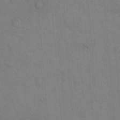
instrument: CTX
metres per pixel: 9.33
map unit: eHh
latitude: 18.2711
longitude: -64.2334
